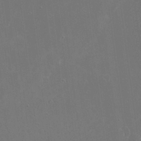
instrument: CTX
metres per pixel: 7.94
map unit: eHh
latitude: 19.8205
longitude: -67.6693
